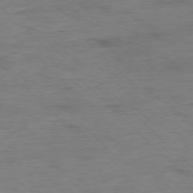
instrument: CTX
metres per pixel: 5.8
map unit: Ap
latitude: -77.7100
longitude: -88.8947
